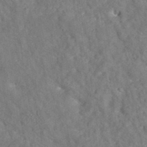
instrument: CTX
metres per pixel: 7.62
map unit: eAb
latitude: 35.1781
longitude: 109.0108
